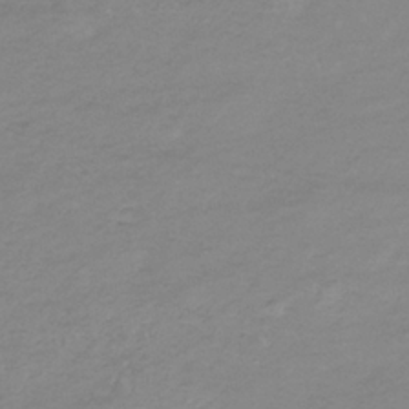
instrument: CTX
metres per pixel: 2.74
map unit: lHb
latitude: -34.0472
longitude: 70.1984
